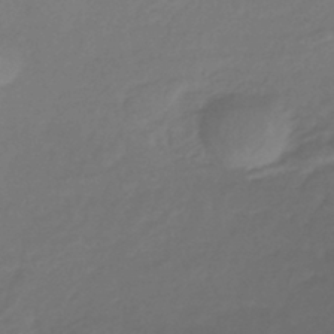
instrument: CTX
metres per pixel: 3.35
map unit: lHb
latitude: -42.7463
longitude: 70.2173
